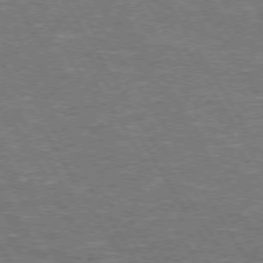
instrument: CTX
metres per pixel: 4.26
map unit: Hpe
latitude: 72.8002
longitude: -123.6127
